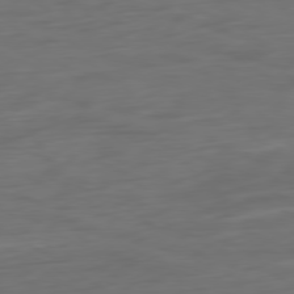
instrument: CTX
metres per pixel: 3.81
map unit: Ap
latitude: -79.7855
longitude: -64.5168
